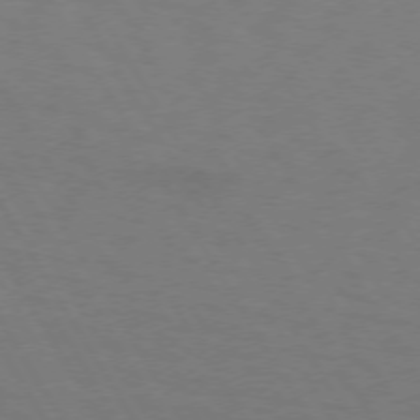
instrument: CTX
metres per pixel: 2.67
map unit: lApd
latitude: 72.3846
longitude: -57.5182
